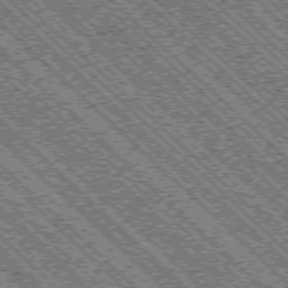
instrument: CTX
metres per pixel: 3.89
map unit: Ap
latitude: -76.2173
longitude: -96.7246
